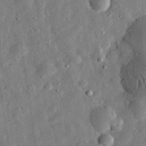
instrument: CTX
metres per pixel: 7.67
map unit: eHh
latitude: 32.3656
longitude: -76.7246
